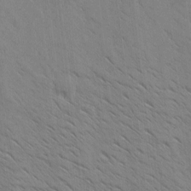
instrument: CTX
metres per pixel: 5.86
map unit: Htu
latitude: -3.6154
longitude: 170.4629
